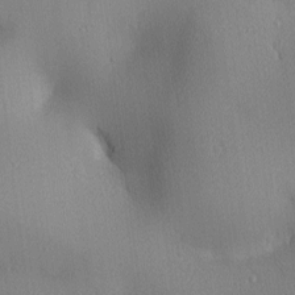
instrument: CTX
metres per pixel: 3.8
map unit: lAa
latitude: 2.7624
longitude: -116.6680
